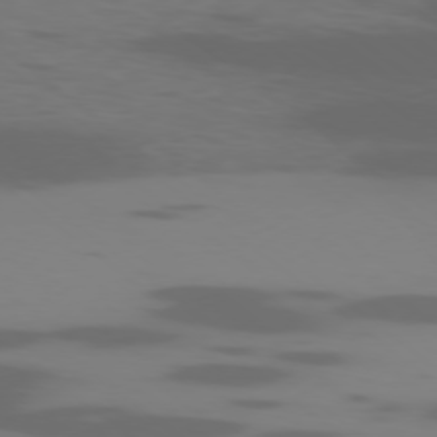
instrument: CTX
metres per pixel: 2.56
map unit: Ap
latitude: -78.1039
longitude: -95.4993
